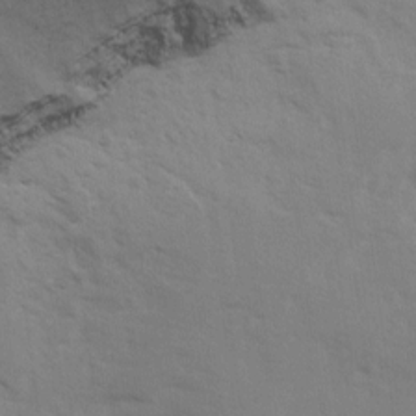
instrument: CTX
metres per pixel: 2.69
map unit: Ave
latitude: 13.2726
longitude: -102.7435
